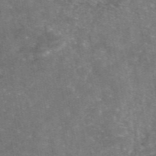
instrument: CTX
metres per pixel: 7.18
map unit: eAb
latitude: 46.3657
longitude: 120.8219
